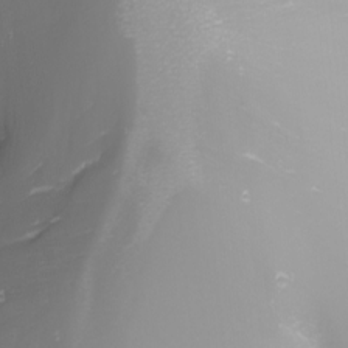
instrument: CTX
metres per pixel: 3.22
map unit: Nhu
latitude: -8.1606
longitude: -82.8946
